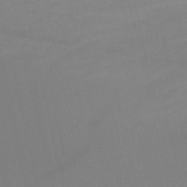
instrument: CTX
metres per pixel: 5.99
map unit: HNb
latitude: -51.6155
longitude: -46.1200
